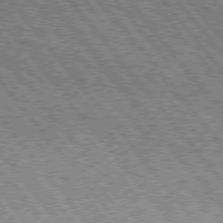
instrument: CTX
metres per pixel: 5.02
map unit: Hpe
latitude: 75.4049
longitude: -157.0080
